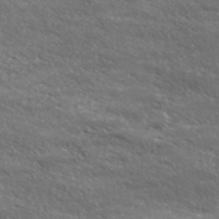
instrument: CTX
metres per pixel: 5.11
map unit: eHh
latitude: 36.7246
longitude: -139.1970
